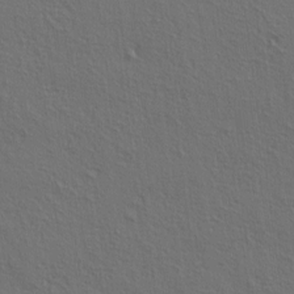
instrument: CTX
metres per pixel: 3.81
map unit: lAa
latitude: 4.7435
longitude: -113.1592
